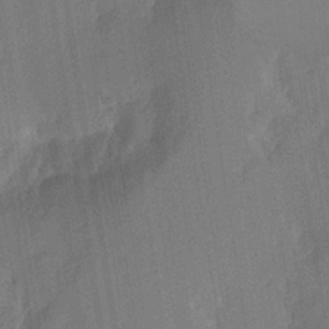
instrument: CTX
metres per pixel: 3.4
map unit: Aa
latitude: 17.9339
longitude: -142.6302
